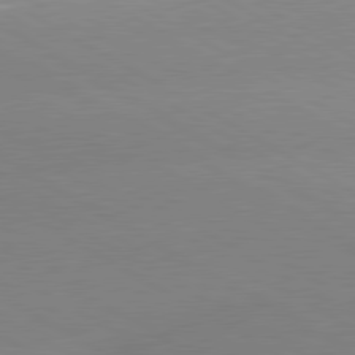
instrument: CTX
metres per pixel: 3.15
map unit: lApd
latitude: 80.1389
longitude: -153.3104
